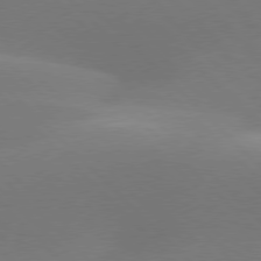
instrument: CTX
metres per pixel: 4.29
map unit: lApd
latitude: 77.5938
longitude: -50.6679
